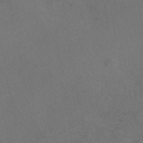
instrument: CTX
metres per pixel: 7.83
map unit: eAb
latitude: 46.8380
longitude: 109.8422
